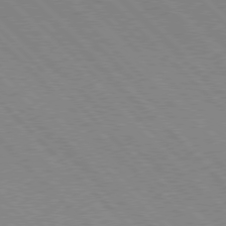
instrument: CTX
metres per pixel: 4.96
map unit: Hpe
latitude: 76.7624
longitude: -127.1970
